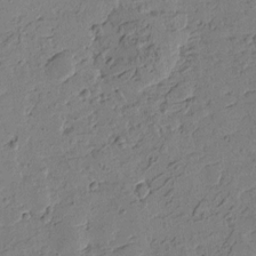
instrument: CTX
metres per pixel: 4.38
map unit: Htu
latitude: -1.9745
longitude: -175.9339
